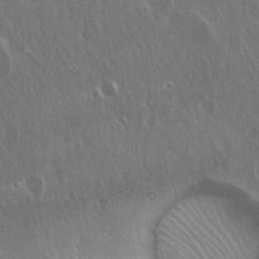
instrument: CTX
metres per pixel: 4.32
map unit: Hto
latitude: 18.5923
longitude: -57.4804
